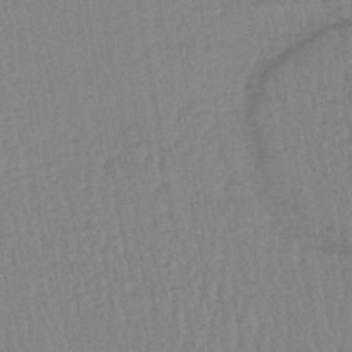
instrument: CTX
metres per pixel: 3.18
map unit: lHb
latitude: -41.7100
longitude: 60.9731
